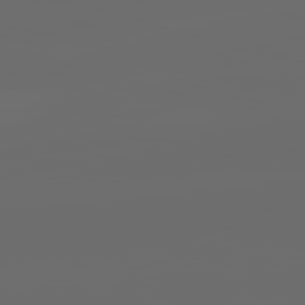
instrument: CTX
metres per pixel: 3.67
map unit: lApd
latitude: 83.8016
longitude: -129.9717
